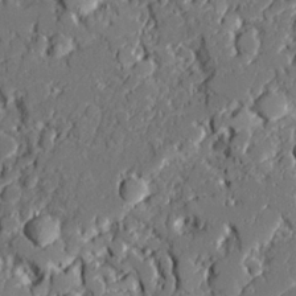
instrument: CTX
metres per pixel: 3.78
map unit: Ave
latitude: 20.9136
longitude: -127.8583
